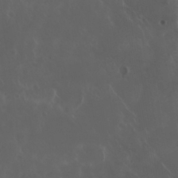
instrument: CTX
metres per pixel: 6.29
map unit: Nhu
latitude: 30.1956
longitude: -58.7246
